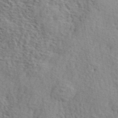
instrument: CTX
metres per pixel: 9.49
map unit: lHvf
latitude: 41.4237
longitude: -87.5938
